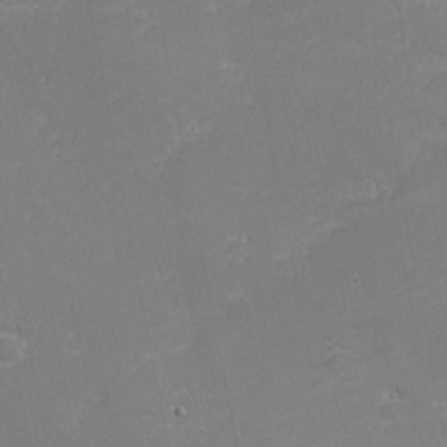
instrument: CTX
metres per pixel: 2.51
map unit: eHh
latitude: -2.1794
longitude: -81.3104
